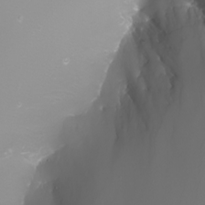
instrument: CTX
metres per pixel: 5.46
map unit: Nhu
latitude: -8.1984
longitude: -93.0269
